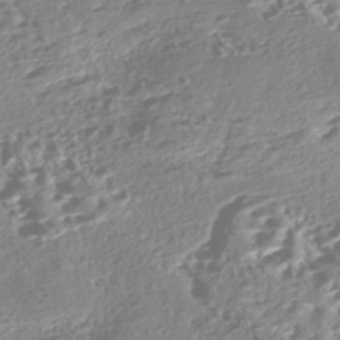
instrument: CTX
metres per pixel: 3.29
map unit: Nhe
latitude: -46.9352
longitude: -172.6868
